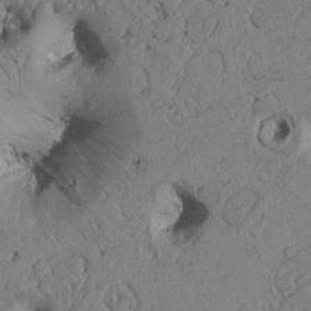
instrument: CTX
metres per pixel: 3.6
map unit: Htu
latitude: 3.3292
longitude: 147.7855
